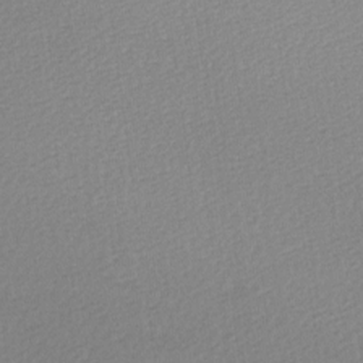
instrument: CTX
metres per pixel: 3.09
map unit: Ave
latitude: -6.7085
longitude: -123.3482
